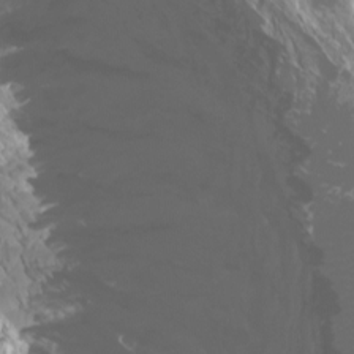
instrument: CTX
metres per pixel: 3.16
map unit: Htu
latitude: -4.5384
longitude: -72.9136
